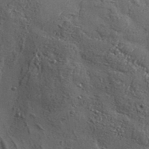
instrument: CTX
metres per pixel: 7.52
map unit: Aa
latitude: 33.8772
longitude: -135.0647
